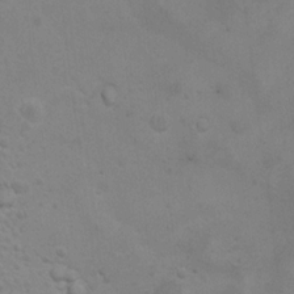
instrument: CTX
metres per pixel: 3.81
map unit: Hto
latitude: 11.5749
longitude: -35.7260
